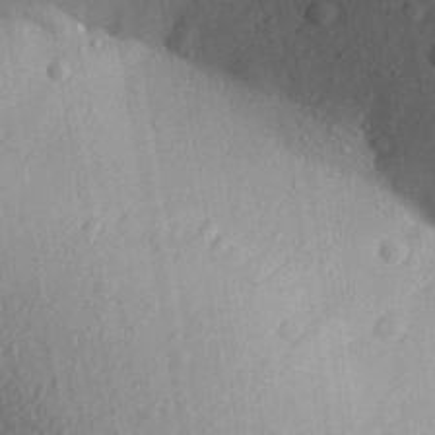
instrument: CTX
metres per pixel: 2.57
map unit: Aa
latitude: 29.6127
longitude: -146.9514
